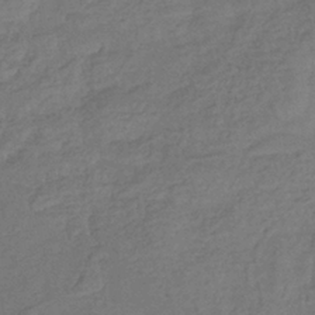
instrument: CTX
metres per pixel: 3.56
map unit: eHb
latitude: -35.8800
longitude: 81.9178
